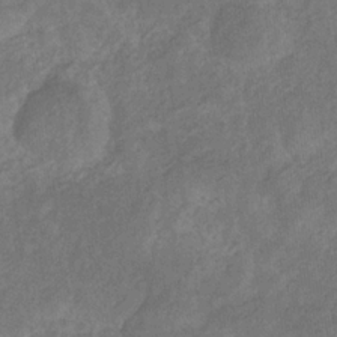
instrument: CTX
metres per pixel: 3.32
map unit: eHb
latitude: -30.6896
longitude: 69.9367
